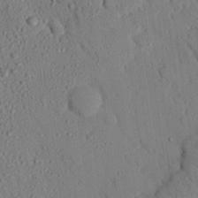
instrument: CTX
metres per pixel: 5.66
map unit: eHh
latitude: 25.6316
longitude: -80.0255
